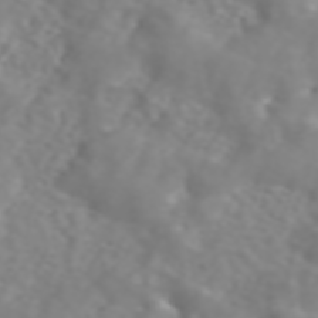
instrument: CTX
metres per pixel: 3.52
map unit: ANa
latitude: 44.8758
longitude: 21.9178
